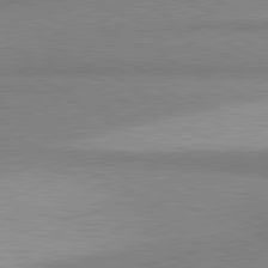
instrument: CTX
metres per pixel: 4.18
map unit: lApd
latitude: 81.0458
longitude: 156.5574
